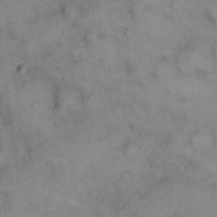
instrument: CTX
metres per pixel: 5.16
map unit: eHh
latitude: 21.3293
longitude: -60.0444
